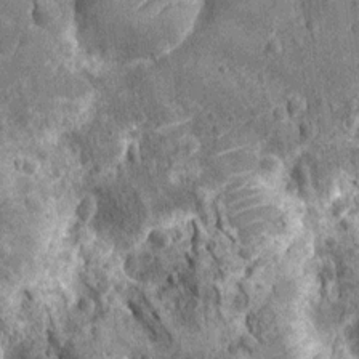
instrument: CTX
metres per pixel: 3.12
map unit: Nhu
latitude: -13.7478
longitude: -23.8394
